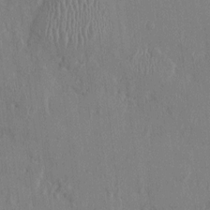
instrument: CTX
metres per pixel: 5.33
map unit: HNhu
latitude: 1.2159
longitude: -5.3859
